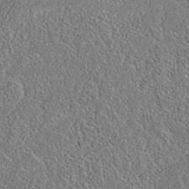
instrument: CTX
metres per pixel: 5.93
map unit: eAb
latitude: 35.8394
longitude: 112.4251
